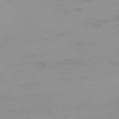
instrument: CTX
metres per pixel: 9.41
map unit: Ap
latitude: -74.2551
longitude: -80.0822
